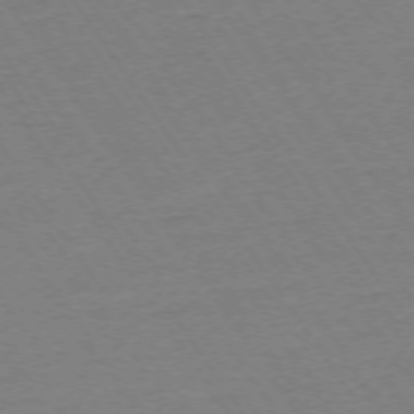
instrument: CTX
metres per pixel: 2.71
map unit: Ap
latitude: -73.8611
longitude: -83.2159
